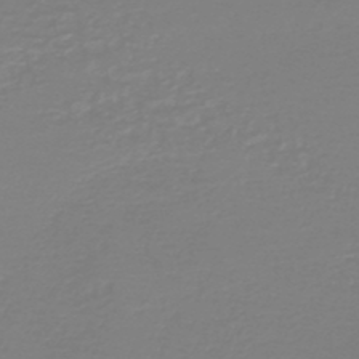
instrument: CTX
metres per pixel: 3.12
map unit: HNb
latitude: -46.0661
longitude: 54.4062
